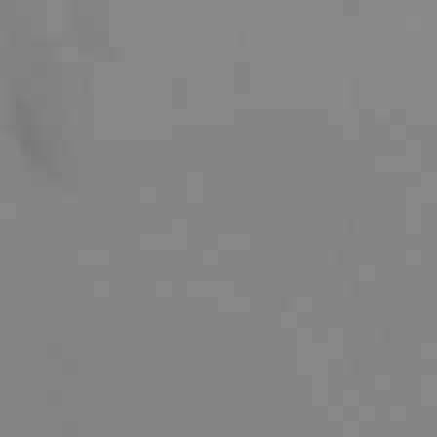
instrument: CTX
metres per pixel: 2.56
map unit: Nhu
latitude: -15.5210
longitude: -55.1970
